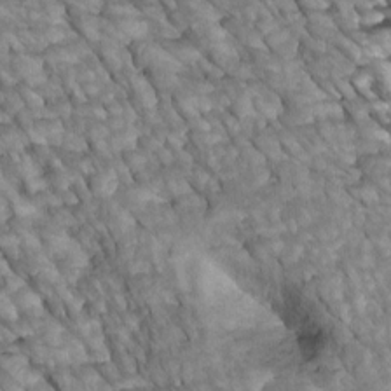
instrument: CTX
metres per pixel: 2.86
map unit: Htu
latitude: 2.0255
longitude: 144.6141
